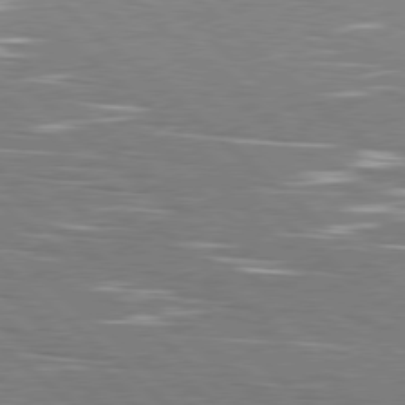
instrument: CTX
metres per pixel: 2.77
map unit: Hpe
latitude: 78.3845
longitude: -139.6316
